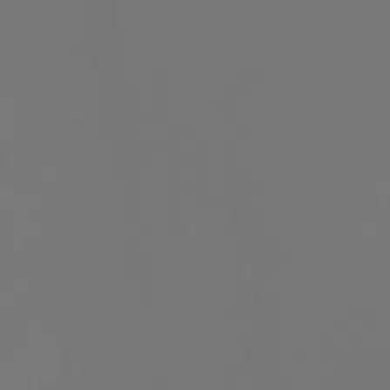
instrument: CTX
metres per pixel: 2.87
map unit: Nhu
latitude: -6.4629
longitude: -95.3671
